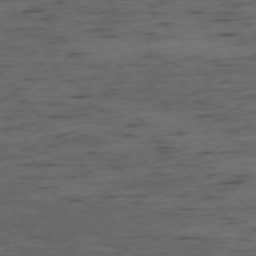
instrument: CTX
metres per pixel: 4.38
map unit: Ap
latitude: -76.1039
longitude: -90.1200
